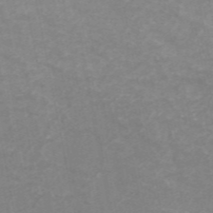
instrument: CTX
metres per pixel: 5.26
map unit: ANa
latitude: 46.6869
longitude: 25.8044
